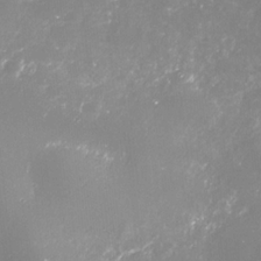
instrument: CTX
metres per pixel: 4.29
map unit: Nhe
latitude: -35.6911
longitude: -91.3482
